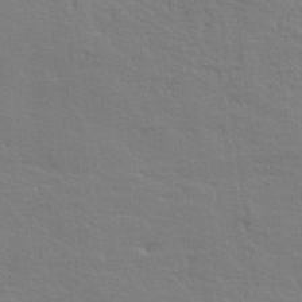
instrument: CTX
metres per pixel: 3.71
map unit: lHvf
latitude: 24.9513
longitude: 143.6910
